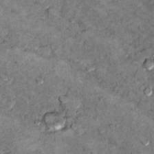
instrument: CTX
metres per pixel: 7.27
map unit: Hto
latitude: 9.8583
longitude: -36.4979
